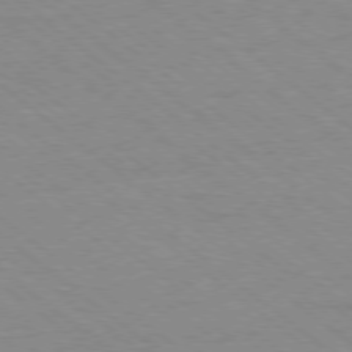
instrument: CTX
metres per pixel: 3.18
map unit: Ap
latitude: -78.6329
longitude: -83.5371
